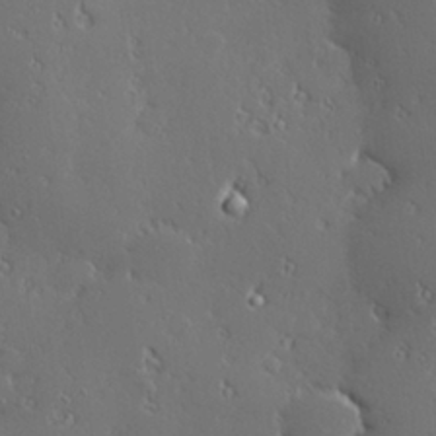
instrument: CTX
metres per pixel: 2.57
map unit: Hve
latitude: 27.8961
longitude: -93.1781
